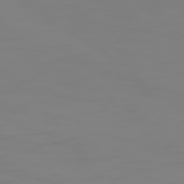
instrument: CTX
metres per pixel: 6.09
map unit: Hpe
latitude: 74.4223
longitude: -126.9703
